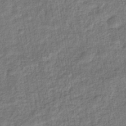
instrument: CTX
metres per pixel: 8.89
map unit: eHb
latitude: -36.9730
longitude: 79.7477
